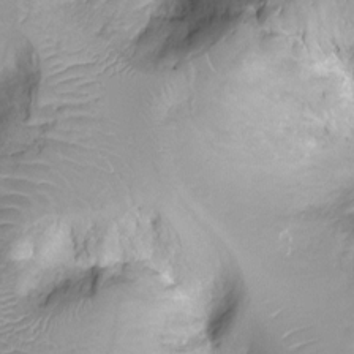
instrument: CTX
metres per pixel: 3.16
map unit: Ht
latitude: -6.9352
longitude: -19.7260
